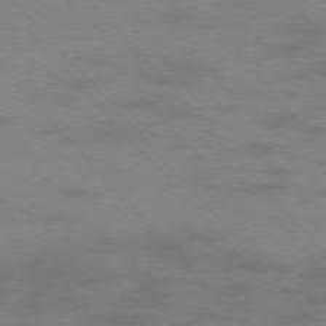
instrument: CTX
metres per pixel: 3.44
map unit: Ap
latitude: -76.7274
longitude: -70.2711
